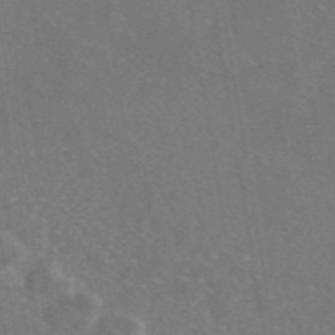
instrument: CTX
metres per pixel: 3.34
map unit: eAb
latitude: 46.5546
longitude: 111.0486
